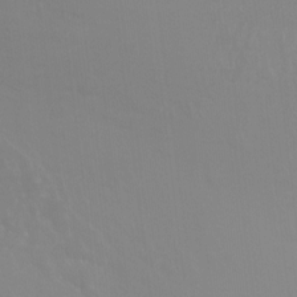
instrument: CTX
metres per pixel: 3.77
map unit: Ht
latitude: -3.5777
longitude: -25.7638
